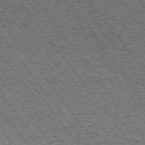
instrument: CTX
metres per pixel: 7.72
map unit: Hpe
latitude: 74.9325
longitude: -139.4615
